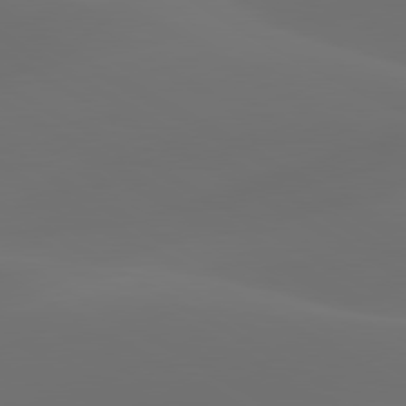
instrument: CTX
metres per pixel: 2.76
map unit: lApd
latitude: 80.5357
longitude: -85.5182
